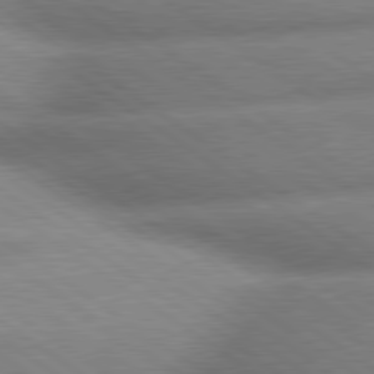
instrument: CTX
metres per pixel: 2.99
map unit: lApd
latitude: 79.9150
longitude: -168.2712
